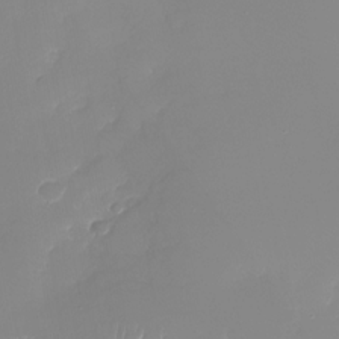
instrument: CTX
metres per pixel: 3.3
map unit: Nhu
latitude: -28.1984
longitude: -63.9717
